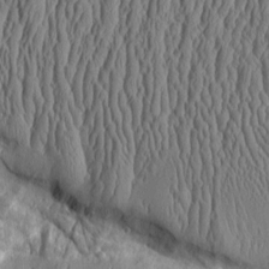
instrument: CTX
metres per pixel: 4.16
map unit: Aa
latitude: 9.6505
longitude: -129.7449
